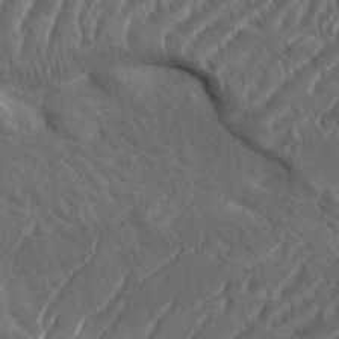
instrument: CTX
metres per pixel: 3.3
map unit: eHh
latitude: 36.8191
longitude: -138.1011
